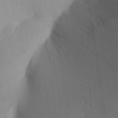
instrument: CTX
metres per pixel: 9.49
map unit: Aa
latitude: 26.8380
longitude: -148.0633
